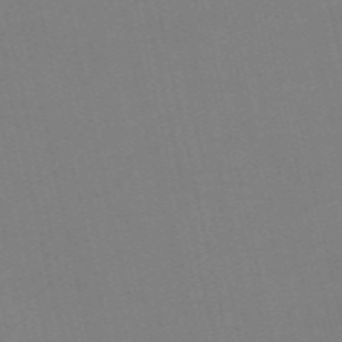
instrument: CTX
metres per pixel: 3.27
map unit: Nve
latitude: -58.2928
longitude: 50.7274
